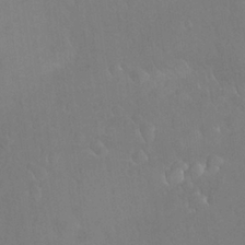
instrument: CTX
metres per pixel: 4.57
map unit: Nhu
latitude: 26.3278
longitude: -57.2725
